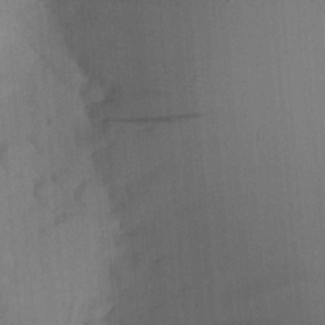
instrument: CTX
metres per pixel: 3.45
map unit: Aa
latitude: 20.6869
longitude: -143.9339
